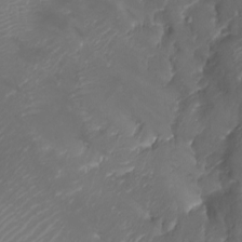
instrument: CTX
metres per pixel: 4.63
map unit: Nhu
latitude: -7.9178
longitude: -82.6301
